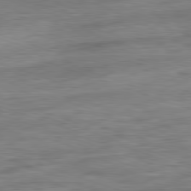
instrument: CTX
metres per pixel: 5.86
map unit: Ap
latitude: -81.3888
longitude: -89.0081
